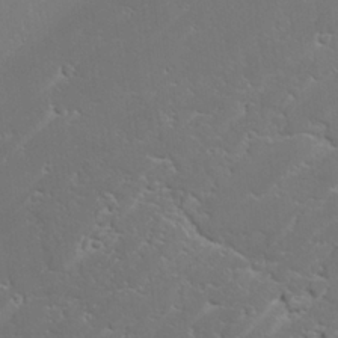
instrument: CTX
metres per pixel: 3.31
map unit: lAvf
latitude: 25.4615
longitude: -109.9717
